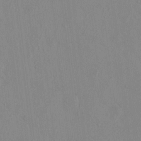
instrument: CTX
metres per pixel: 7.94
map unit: eHh
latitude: -0.2551
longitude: 17.3699
